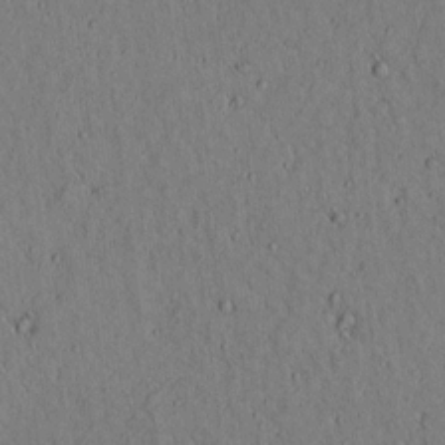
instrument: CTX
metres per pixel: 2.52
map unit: lAvf
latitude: 5.8772
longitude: 159.3320
